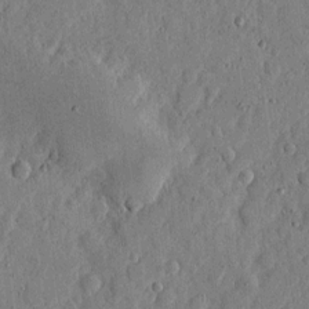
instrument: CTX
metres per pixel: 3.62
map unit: eHh
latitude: 5.8016
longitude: -71.8961
